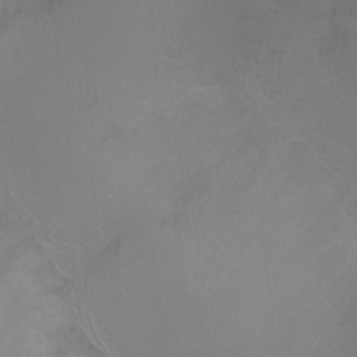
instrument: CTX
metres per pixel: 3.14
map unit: Ht
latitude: -6.2928
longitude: -34.7624
